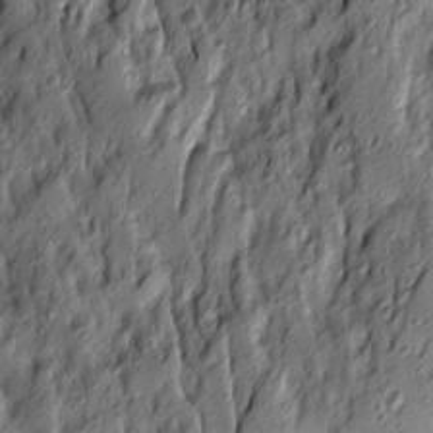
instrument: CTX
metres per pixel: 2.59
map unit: Ave
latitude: 13.9528
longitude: -132.7246
